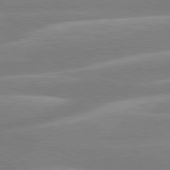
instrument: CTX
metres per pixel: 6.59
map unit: lApd
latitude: 80.1011
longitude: -134.8191
